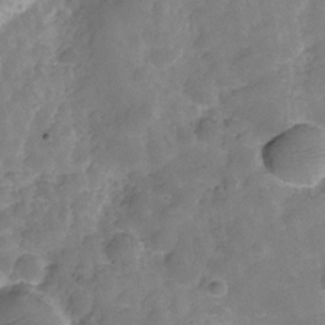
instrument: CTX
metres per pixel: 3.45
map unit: Hve
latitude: -29.4832
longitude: 92.7463
